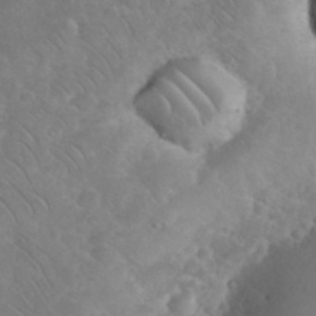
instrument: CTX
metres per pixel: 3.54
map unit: eHh
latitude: 34.9702
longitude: -64.8191
